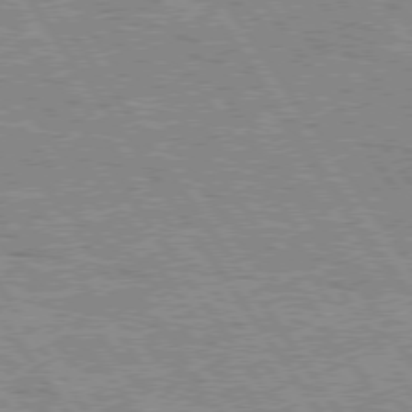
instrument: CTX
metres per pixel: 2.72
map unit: Hpe
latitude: 75.6127
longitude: -155.3293
